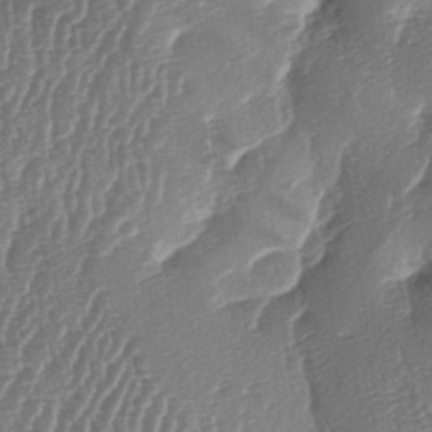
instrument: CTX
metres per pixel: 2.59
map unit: lAa
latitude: -6.4062
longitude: -129.6694
